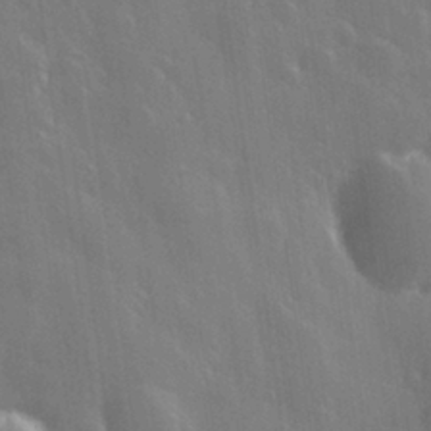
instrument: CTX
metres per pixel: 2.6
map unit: Hve
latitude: 27.9339
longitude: 146.7463
